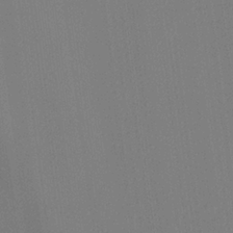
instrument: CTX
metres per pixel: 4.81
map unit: lHvf
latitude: 23.3293
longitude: 140.9353
